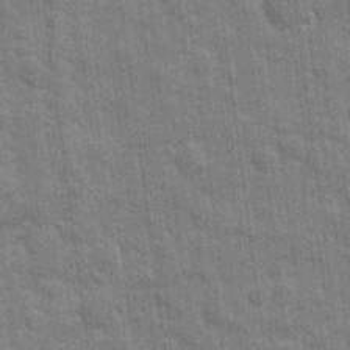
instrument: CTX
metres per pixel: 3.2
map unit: eHh
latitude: 7.7072
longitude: -74.7246
